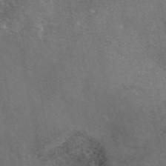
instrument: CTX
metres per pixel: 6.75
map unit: eAb
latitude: 46.7247
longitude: 114.3306
